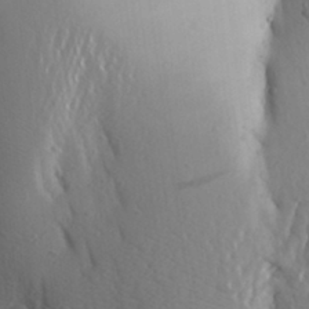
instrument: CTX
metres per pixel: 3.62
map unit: Aa
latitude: 26.0633
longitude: -149.4237
